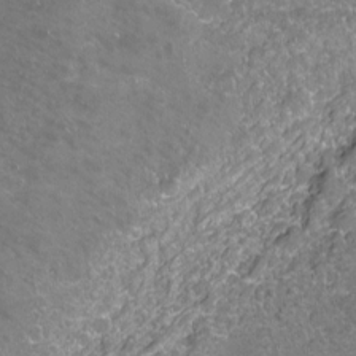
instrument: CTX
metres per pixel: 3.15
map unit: Hto
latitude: -4.1983
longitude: -35.3481
